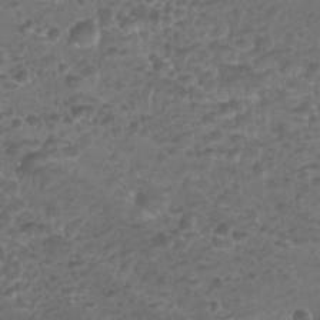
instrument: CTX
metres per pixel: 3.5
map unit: Nhu
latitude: 25.4993
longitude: -52.1956
